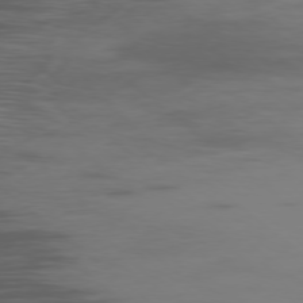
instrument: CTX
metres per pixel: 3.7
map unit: Ap
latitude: -78.0283
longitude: -66.6490
